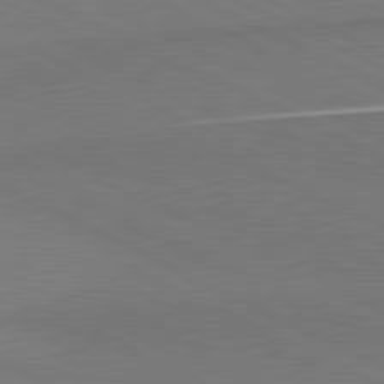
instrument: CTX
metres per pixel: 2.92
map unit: lApd
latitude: 81.3482
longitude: 157.3321
